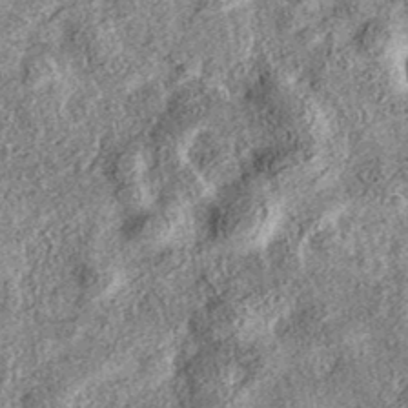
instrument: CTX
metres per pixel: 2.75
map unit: eAb
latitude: 37.2726
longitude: 107.0108
